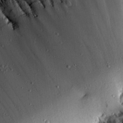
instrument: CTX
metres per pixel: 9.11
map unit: eHh
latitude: 24.2711
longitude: -89.8017
